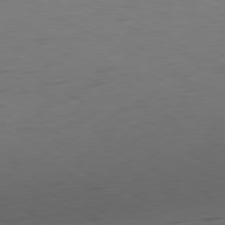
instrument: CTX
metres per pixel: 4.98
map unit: Ap
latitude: -80.8219
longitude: -61.4426
